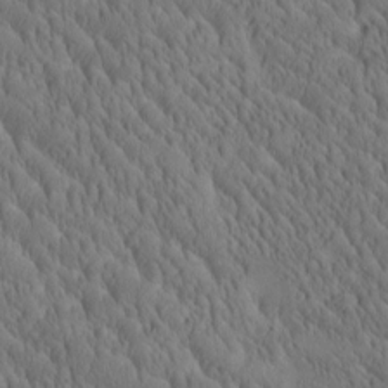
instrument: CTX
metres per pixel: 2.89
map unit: Htu
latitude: -4.3117
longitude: 173.1998
